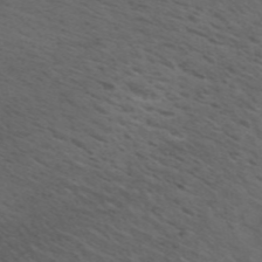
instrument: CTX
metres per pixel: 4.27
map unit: ANa
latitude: 42.3845
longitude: 25.9745
